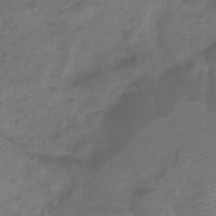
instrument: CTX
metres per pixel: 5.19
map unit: Htu
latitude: 2.4979
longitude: -22.0255
